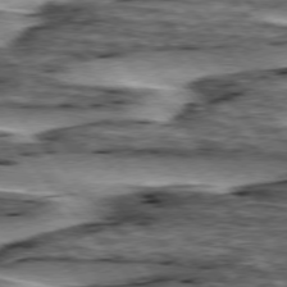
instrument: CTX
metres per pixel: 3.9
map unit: lApd
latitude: 76.0444
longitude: -71.2537
